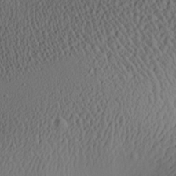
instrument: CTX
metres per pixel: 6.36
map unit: Aa
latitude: 26.6491
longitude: -137.1403
